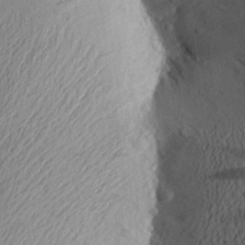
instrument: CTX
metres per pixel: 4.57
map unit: Aa
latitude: 23.5182
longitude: -149.5182
